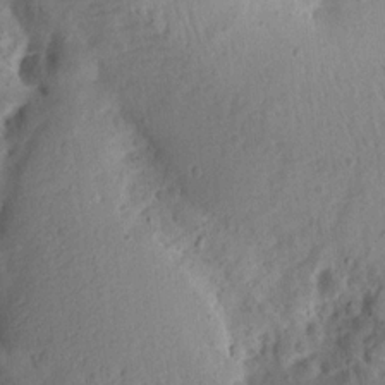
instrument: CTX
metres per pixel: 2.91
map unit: Aa
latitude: 13.2348
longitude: -140.7624
